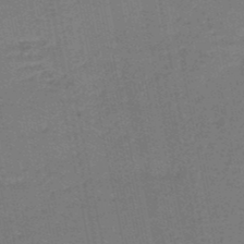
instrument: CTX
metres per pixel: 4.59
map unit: HNb
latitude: -50.4062
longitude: -49.3293
